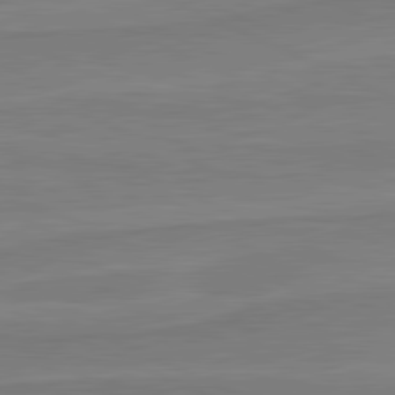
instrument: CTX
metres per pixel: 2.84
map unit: lApd
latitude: 81.3482
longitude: 169.3131
